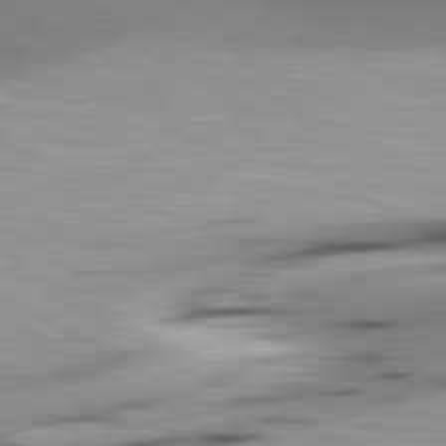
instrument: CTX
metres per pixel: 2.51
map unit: lApd
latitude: 80.5357
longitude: 162.8975
